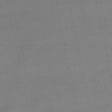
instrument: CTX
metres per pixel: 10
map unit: lHb
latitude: -47.2376
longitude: 66.8975
